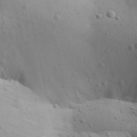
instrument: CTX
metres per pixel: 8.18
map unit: Aa
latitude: 29.8205
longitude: -146.3279
